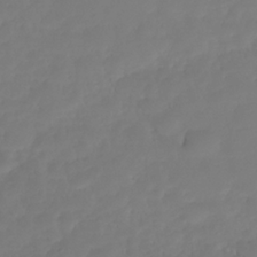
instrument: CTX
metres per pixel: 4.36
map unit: Nhe
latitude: -34.8219
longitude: -143.2915
